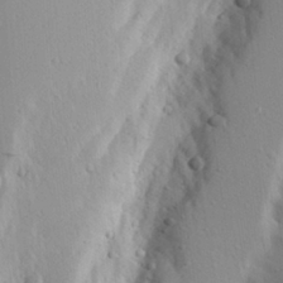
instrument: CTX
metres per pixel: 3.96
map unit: Aa
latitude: 17.9528
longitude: -142.2523
